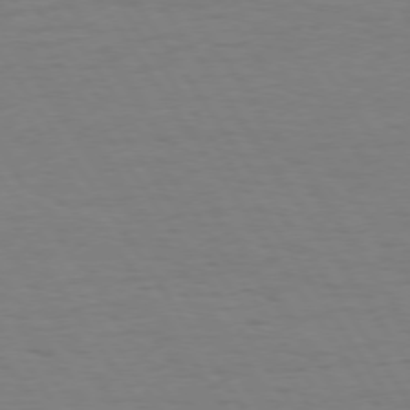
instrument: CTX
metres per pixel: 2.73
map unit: Hpe
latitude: 73.9528
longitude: -130.0633
